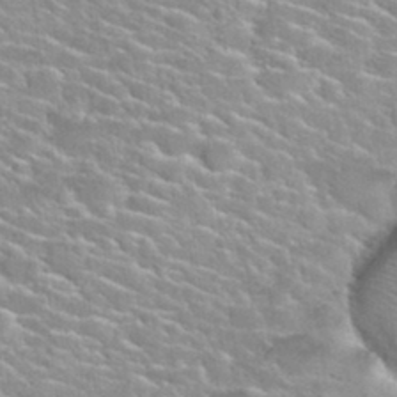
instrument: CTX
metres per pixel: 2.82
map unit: Nhu
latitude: 30.3468
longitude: -50.1577
